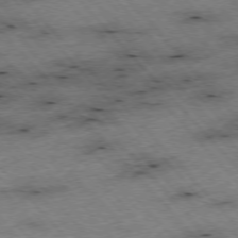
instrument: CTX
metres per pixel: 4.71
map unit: Hpe
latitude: -76.3873
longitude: -16.2900
